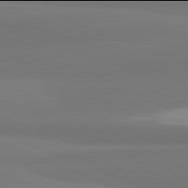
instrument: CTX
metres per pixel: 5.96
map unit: lApd
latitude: 81.9906
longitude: 176.6330
